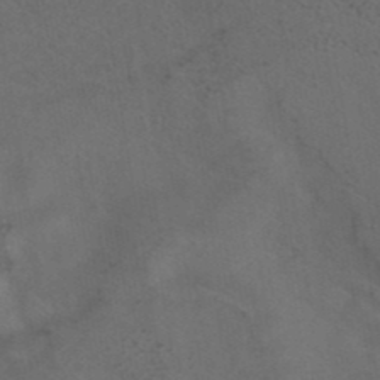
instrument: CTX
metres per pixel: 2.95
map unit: ANa
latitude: 40.2711
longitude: 29.2565
